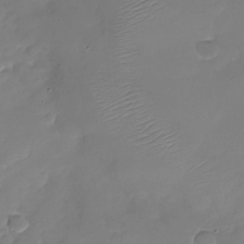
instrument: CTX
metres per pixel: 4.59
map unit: Nhu
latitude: -28.2362
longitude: -60.4034
